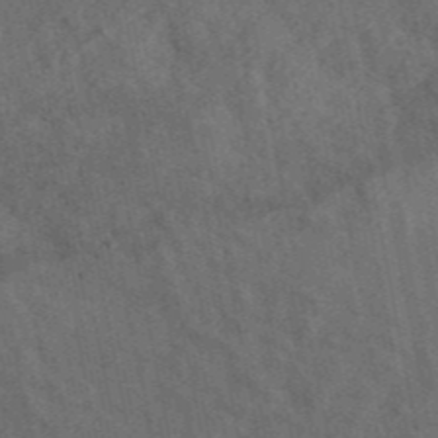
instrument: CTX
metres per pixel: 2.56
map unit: ANa
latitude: 44.8191
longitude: 39.3131
